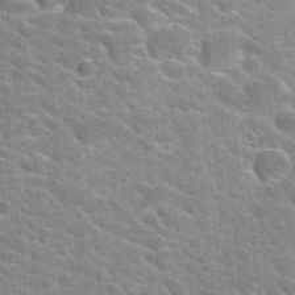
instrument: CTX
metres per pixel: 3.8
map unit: Hto
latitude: 24.5167
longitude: -36.8569
